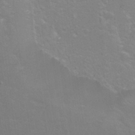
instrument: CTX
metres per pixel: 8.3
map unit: Hto
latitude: -6.8975
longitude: -48.2711
